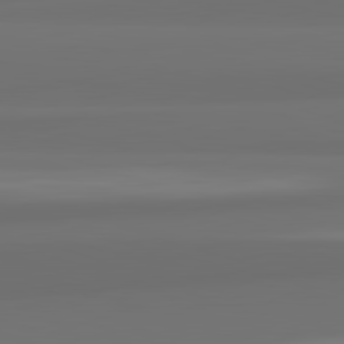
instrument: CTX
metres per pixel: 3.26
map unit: lApd
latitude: 82.7435
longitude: 165.4644
